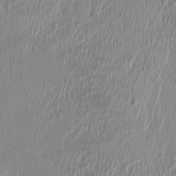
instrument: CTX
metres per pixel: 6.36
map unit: HNhu
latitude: 1.3481
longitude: -6.4790
